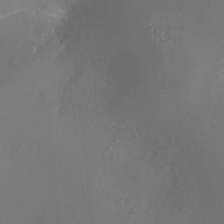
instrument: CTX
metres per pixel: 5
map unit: HNhu
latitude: 10.2145
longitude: 11.8611
